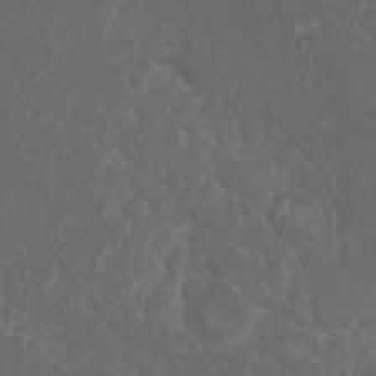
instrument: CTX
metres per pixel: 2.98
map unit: Nhu
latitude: 7.6316
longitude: -19.7827
